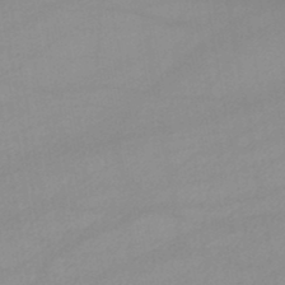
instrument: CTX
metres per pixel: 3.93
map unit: lHb
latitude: -44.7463
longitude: 67.1809
